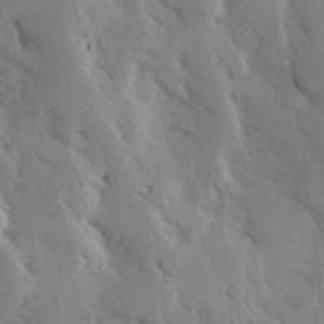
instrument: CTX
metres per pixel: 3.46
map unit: Hve
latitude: 33.0081
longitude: 149.9178
